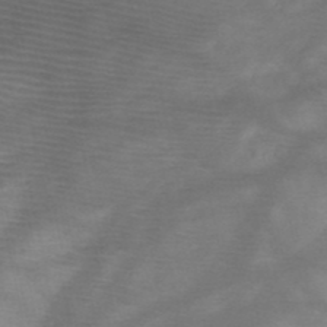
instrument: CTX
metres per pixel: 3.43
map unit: HNb
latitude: -48.3496
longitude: -41.0647
